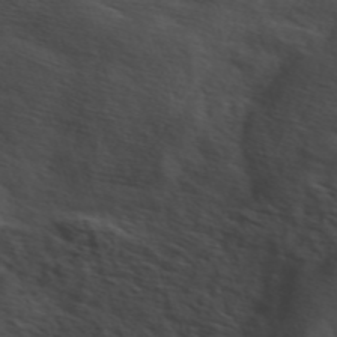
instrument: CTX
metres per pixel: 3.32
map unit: ANa
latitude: 49.8772
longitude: -81.5938
